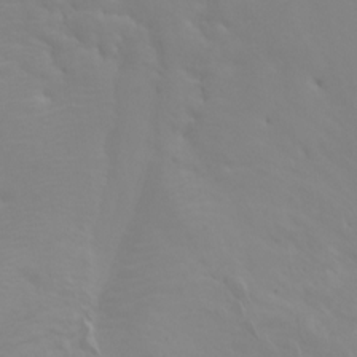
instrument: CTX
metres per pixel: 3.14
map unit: Htu
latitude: -7.3887
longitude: -70.2900
